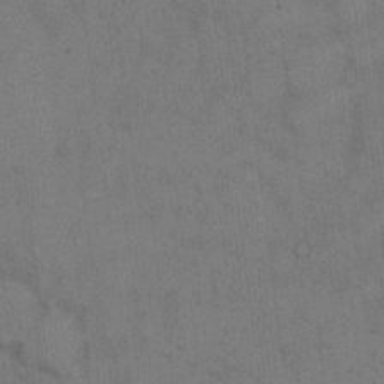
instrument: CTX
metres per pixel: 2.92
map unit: eHh
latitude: 15.2726
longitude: -62.5168
